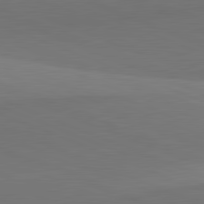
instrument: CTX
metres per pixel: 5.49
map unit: lApd
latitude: 82.0822
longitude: 149.8234
